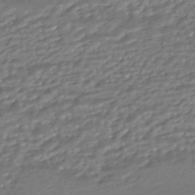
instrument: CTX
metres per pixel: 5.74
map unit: HNhu
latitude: -44.6330
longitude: 95.5777
